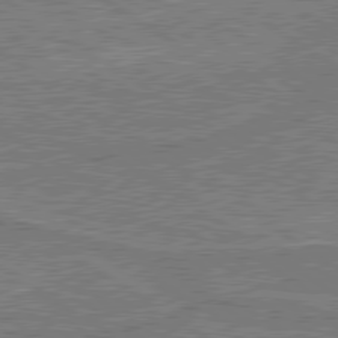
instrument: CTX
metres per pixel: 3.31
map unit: lApd
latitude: 79.6505
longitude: 169.5210
